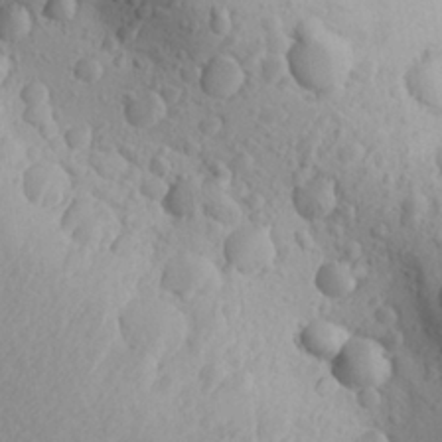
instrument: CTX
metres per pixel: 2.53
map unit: Aa
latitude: 24.2144
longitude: -146.4223
